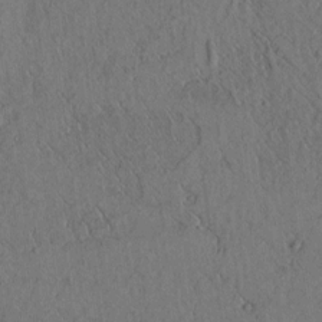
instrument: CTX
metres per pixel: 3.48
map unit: lAvf
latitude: 4.9514
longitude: 159.2375
